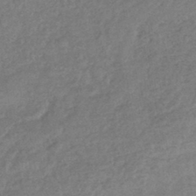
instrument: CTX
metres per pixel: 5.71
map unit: eHb
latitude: -41.9367
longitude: 83.7289
